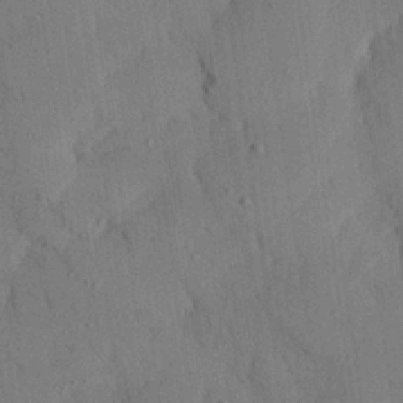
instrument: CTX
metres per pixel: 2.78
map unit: eHh
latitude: 26.0822
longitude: -80.3089
